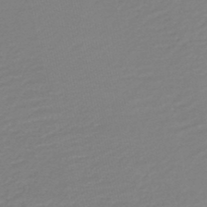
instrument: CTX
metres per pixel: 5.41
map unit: lHb
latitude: -46.6518
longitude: 64.7274
